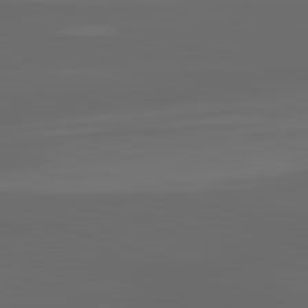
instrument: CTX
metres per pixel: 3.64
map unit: lApd
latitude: 83.1403
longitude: -132.8191
